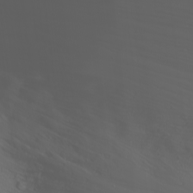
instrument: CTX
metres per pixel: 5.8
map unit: Nhu
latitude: -4.1416
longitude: -84.9325
